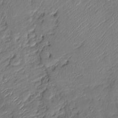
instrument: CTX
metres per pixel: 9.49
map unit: Htu
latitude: -6.4251
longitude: 154.7463
